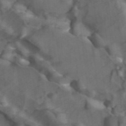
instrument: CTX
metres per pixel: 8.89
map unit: ANa
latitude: 43.8583
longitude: 26.2172
